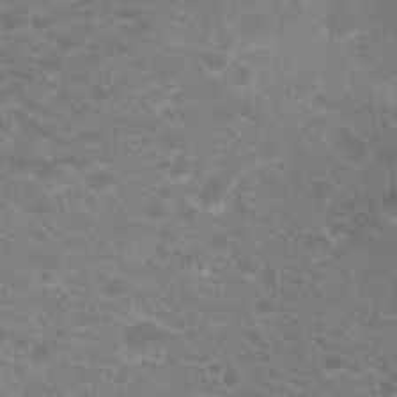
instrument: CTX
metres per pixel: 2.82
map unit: Hto
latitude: 20.5546
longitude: -38.4034
